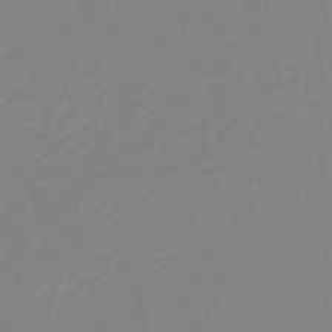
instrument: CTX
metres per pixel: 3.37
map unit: lHb
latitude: -41.0864
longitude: 63.7477
